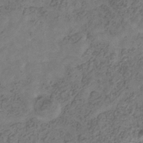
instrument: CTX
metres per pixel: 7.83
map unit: Hve
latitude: -35.1809
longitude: 89.7855
